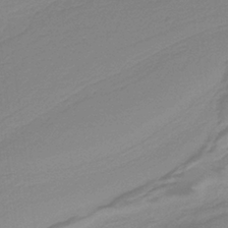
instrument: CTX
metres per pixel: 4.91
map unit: HNb
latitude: -37.0108
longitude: 55.1809
